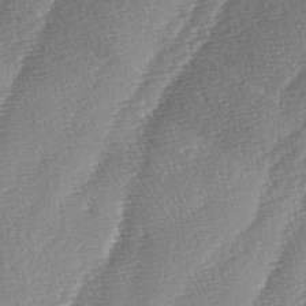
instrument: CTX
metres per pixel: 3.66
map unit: lAa
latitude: -4.2928
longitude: -129.5182
